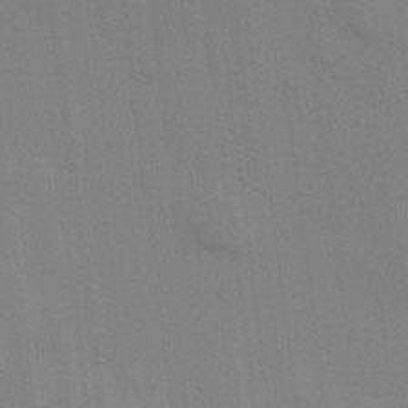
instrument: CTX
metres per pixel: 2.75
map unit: HNhu
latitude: 13.5749
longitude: 11.7100
